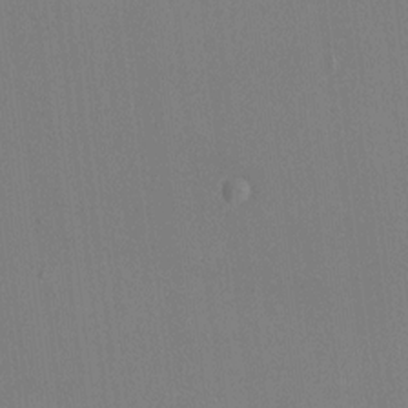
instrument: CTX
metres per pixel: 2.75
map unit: HNhu
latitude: 5.4237
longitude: 7.3320
